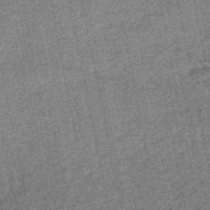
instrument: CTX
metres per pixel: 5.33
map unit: HNb
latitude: -52.5195
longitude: -42.4412
